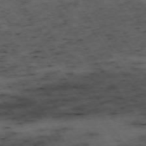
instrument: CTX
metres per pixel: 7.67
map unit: Hpe
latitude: -74.5952
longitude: 1.9745
